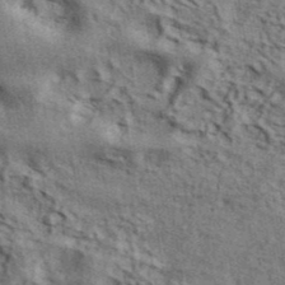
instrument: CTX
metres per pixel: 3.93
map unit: ANa
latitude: 41.7828
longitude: 49.2943
